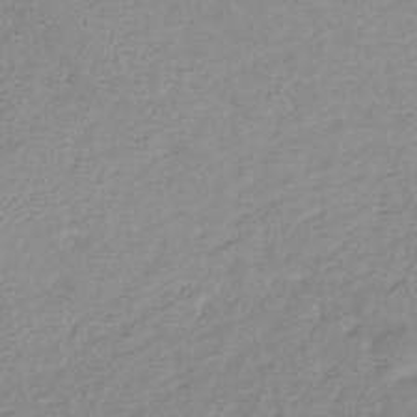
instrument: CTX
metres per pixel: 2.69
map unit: lHb
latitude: -40.6329
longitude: 70.6519
